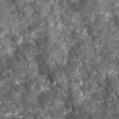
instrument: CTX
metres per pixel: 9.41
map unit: Ave
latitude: 16.7246
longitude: -131.4805
